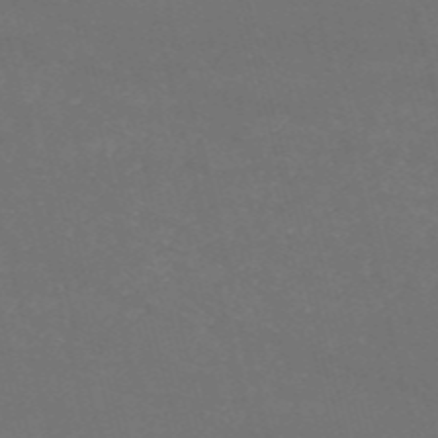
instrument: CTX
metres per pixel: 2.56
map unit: HNb
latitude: -54.4251
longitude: -37.4049
